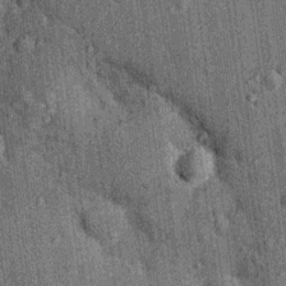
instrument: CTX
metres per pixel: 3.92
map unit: Nhu
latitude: 15.9528
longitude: -32.3845
